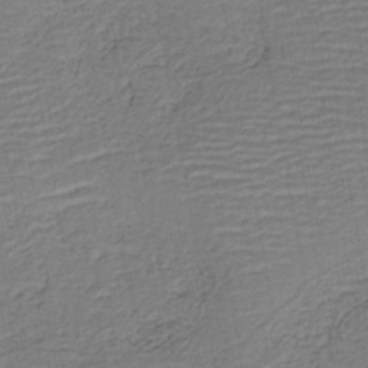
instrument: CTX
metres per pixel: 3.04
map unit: HNb
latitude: -41.6722
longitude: 50.8597
